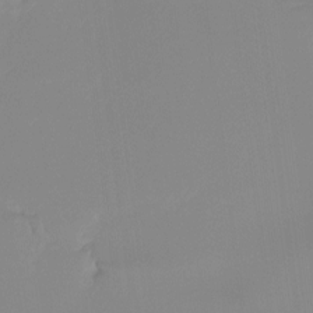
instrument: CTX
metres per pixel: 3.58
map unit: Ht
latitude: -14.6141
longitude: -52.0633
